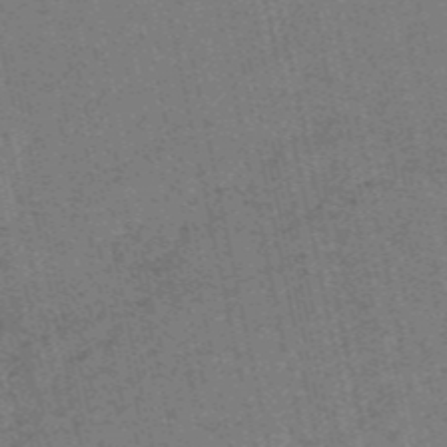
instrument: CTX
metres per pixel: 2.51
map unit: HNb
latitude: -55.4077
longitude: -42.5924
